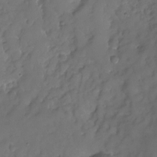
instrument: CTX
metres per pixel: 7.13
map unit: Nhu
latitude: -22.6141
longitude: -73.1404
